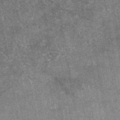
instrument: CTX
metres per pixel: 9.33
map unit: eAb
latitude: 47.2726
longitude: 122.3873
